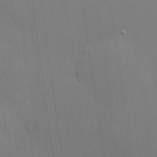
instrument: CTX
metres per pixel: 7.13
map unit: Hve
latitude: 26.9325
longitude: -91.7261
